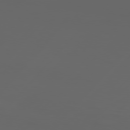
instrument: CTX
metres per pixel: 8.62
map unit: Hpe
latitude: 76.8569
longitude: -139.9528
